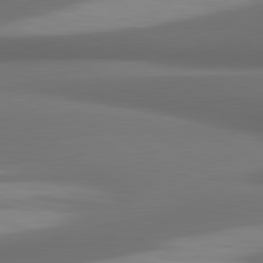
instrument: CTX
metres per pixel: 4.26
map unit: lApd
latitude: 81.5560
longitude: 171.9178
